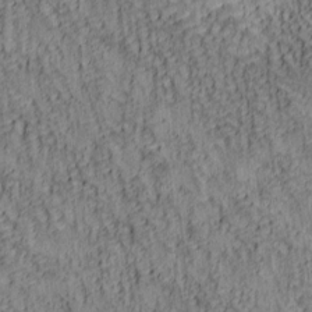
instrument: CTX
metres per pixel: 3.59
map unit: lAa
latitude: 5.3104
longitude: -114.7435
